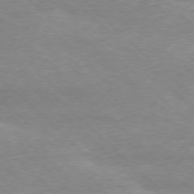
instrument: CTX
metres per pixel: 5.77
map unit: Ap
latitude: -77.0864
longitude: -93.8394
